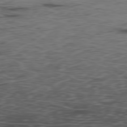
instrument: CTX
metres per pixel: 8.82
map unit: Hpe
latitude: -78.6329
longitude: 15.7478
